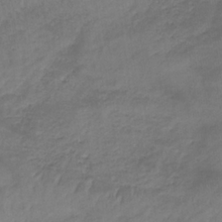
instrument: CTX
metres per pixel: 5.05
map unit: eHb
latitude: -33.1054
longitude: 68.6707
